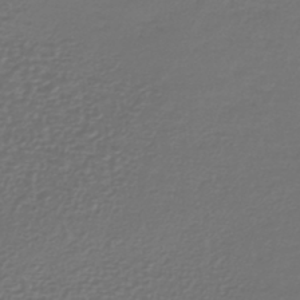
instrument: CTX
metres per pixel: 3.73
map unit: lHb
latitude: -41.9178
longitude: 72.5385
